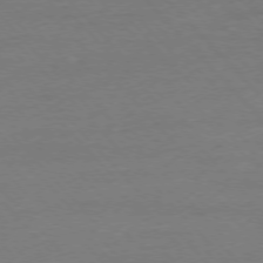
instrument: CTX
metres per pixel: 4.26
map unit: Ap
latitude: -76.9353
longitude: -93.2726
